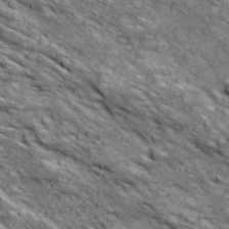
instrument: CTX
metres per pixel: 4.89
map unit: Ave
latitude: 18.7435
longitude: -134.2144
